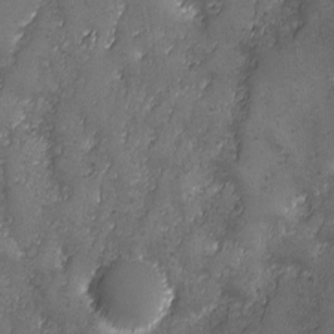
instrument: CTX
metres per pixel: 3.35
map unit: Ave
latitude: -7.7477
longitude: -119.9717
